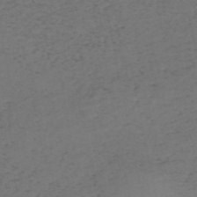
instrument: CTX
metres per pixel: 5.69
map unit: HNb
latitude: -55.7667
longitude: -43.8772
